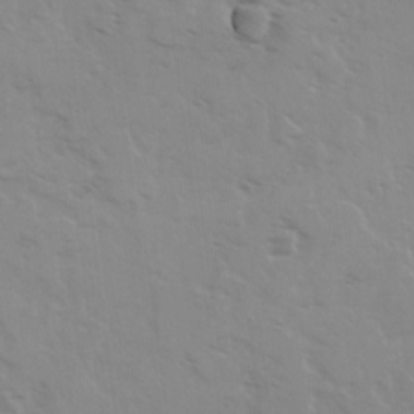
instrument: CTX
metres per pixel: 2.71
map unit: Ave
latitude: 0.4790
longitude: -112.9325
